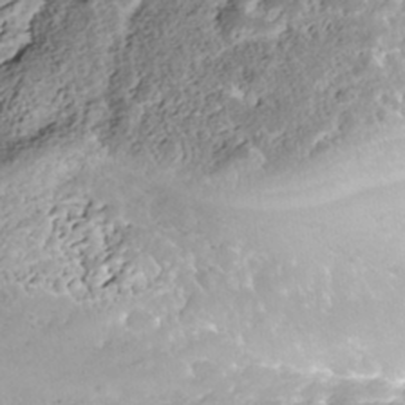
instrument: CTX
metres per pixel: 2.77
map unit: Nhe
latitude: -39.6155
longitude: -116.8569
